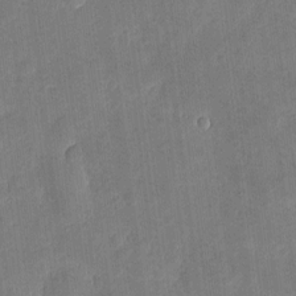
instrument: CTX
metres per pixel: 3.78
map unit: eHh
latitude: 4.1956
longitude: -73.1215
